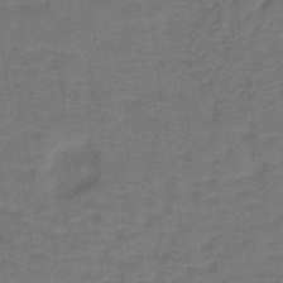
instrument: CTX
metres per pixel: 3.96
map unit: lHb
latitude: -39.9178
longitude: 58.3684
